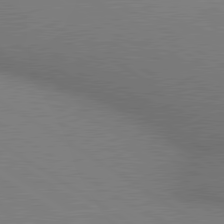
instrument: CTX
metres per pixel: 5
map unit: lApd
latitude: 80.2900
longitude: 129.8045
